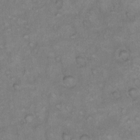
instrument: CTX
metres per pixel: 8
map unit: Hto
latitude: 10.4601
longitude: -60.4223
